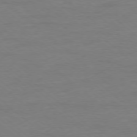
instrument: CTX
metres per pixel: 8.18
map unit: Ap
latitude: -78.2550
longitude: -89.8584
